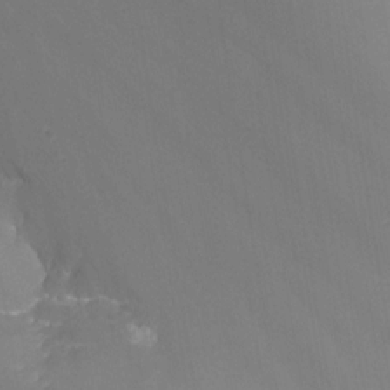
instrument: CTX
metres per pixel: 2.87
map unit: Nhu
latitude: -13.1242
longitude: -64.6491
